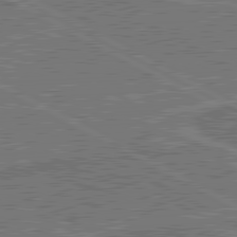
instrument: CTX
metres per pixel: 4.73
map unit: lApd
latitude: 80.7246
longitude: 118.7085
